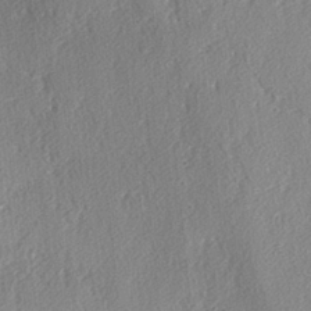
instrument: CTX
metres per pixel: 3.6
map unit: lAvf
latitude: -4.0472
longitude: -108.2522
